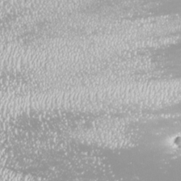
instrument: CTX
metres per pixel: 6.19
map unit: Nhu
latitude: -12.1606
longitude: -68.6869
